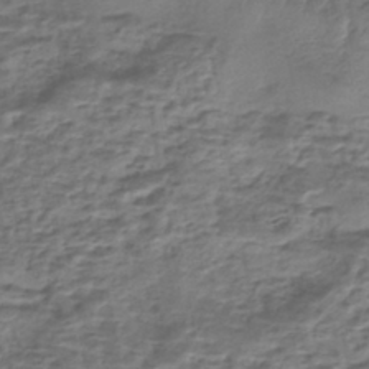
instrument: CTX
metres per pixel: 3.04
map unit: eHh
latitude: -43.2187
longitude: 119.9556
